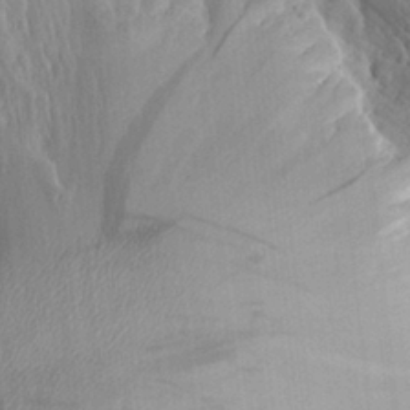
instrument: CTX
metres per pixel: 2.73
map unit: Aa
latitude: 28.8947
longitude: -132.8758
